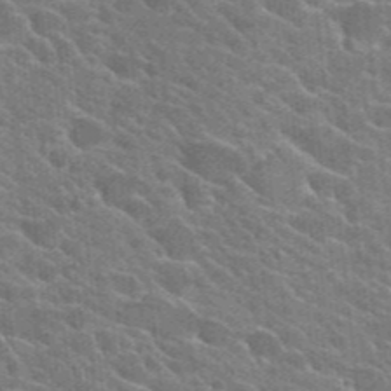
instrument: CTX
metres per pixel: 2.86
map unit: Hto
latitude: 25.0269
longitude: -36.9136
